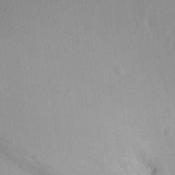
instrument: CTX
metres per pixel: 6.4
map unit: Aa
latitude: 20.9325
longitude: -147.1592
